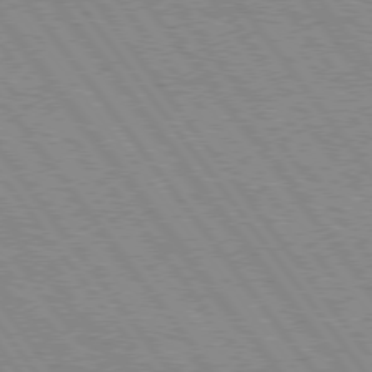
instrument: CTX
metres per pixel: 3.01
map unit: Hpe
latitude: 75.2159
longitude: -149.3293
